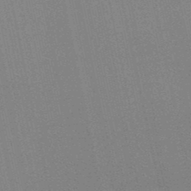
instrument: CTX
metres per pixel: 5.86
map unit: lHb
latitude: -48.1984
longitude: 69.2753
